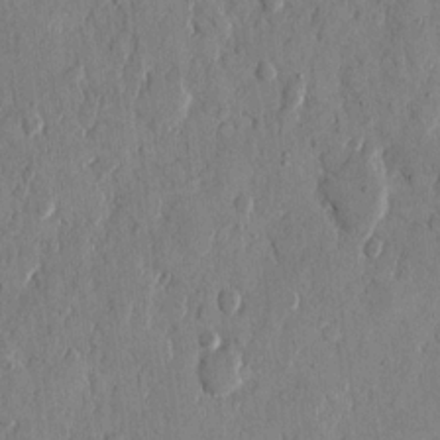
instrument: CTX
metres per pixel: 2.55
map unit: eHh
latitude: 12.1011
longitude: -69.0459
